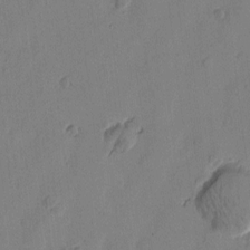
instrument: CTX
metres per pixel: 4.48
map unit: Htu
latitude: -1.6155
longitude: -176.8569
